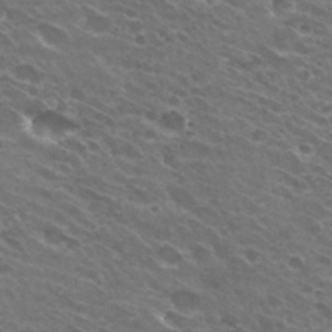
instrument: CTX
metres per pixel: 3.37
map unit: Hto
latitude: 31.7261
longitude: -43.3104
